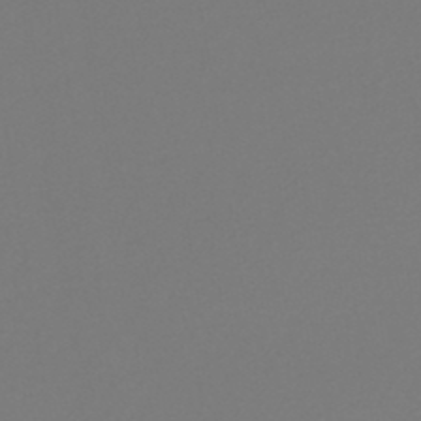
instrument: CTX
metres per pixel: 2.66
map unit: lHb
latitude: -46.9352
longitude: 72.2361
